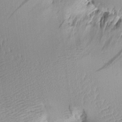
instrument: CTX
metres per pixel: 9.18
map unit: Aa
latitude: 11.1025
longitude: -127.4238
